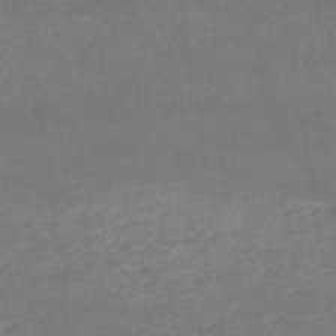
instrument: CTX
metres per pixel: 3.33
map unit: HNb
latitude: -54.2740
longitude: -34.8380
